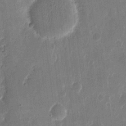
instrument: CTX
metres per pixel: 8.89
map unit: eHh
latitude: 10.9892
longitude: -70.1578
